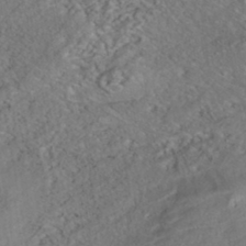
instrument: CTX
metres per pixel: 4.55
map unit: ANa
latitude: -43.0864
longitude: 108.4062
